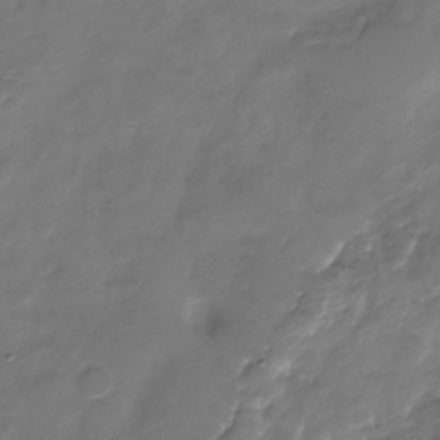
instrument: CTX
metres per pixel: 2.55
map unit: Nhe
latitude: -34.5952
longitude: -89.3104
